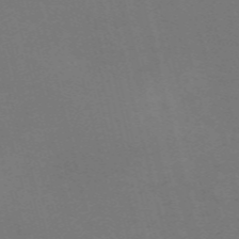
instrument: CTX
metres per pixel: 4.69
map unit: Nve
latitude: -59.8233
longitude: 63.5210
